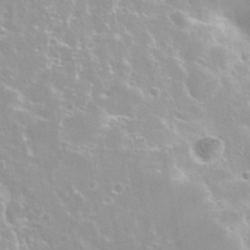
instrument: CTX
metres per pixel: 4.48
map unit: Nhu
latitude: 29.2159
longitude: -54.7624
